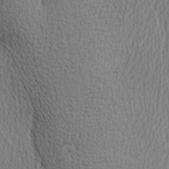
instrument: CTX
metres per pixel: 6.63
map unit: Hve
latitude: 2.9891
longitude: -124.6679
